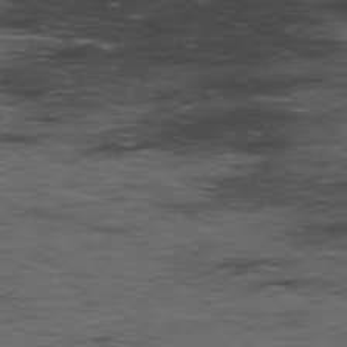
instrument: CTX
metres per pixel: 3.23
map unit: Hpe
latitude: -76.9353
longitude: -18.2711
